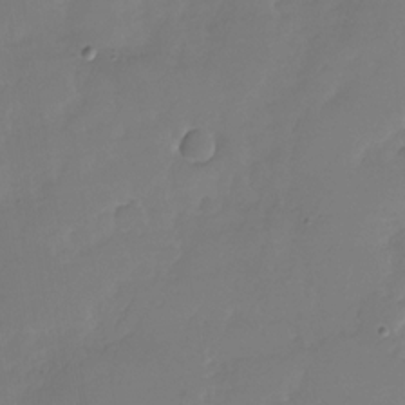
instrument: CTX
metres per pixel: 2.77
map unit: Nhu
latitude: -29.6911
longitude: -63.6505
